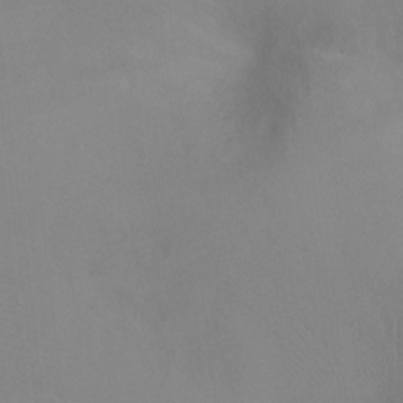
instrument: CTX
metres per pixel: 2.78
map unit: Ht
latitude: -4.7652
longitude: -27.8583
